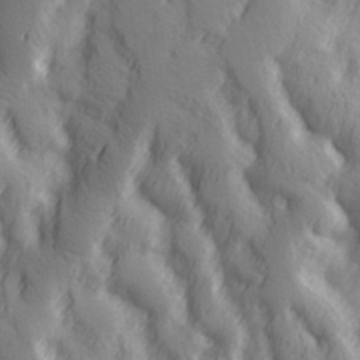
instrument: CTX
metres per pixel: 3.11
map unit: Hve
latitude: 32.8380
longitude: 149.9556
